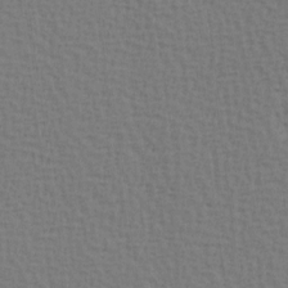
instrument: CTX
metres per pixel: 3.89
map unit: Hve
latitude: 2.1955
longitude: -125.3103
